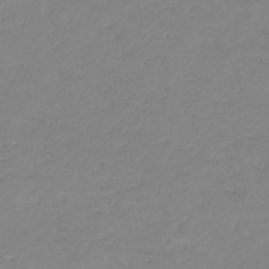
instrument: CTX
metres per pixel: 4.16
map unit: eHb
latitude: -36.4440
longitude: 74.4629
